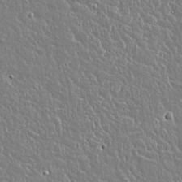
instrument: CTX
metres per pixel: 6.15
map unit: lAvf
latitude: 15.2159
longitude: -128.4412
